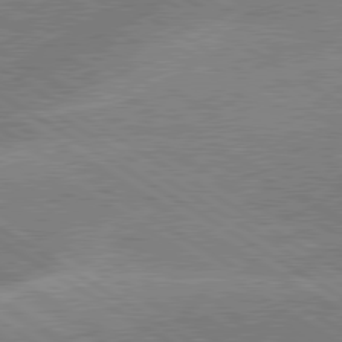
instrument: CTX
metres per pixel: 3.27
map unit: lApd
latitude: 79.7072
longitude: -133.4615
